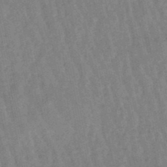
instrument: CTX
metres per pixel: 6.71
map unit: lHb
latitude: -48.5574
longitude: 77.9178
